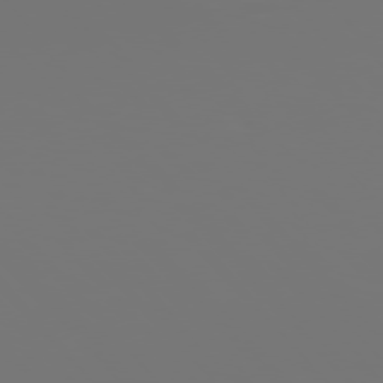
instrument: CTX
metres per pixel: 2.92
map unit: Hpe
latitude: 76.3089
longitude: -134.8758
